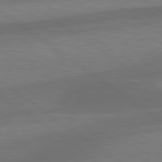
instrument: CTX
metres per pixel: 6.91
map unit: lApd
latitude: 79.5182
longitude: -90.2900
